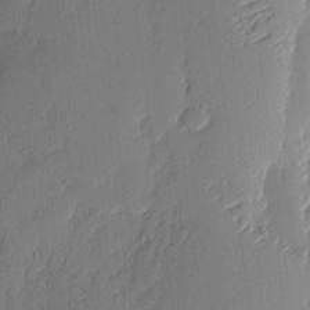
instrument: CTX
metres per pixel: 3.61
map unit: eHh
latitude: 4.0255
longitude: -76.5545
